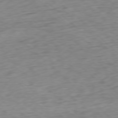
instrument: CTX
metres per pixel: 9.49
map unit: Ap
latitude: -77.4832
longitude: -79.1592
